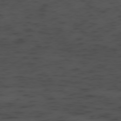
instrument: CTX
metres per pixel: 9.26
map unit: Ap
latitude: -78.3873
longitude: -61.3292
